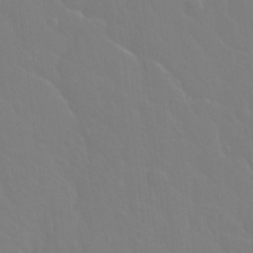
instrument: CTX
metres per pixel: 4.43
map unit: Hto
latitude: -3.3509
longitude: -34.9513
